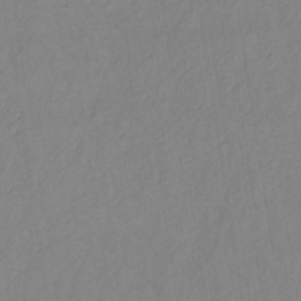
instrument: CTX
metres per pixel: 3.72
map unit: lHb
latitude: -34.5385
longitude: 72.0283
